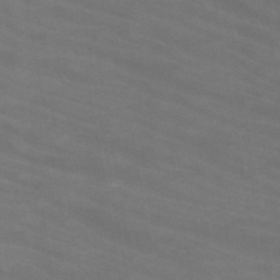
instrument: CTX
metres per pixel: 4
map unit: HNb
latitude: -49.9367
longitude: -50.7813
